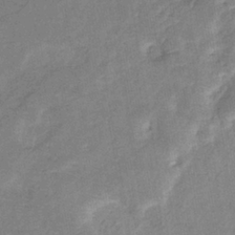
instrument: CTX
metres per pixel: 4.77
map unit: eHb
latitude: -34.9542
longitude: 74.3685
